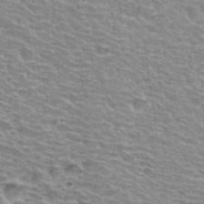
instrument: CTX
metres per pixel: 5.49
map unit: Hto
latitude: 33.6694
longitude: -39.7638
